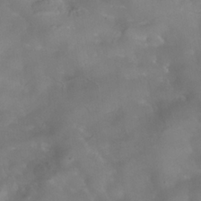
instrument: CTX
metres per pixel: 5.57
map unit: Nhe
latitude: -38.0472
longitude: -118.5734
